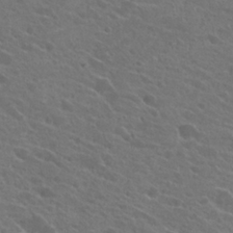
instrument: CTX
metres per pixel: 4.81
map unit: Hto
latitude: 23.9717
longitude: -39.4237
